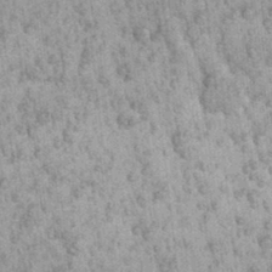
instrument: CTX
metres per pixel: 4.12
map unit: Aa
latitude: 27.8017
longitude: -149.1592
